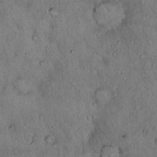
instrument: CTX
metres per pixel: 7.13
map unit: Hto
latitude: 15.9528
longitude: -59.2537
